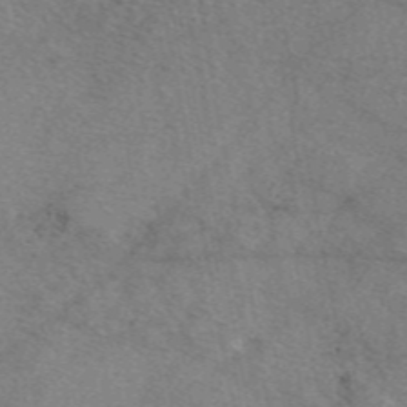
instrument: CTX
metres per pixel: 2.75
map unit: eAb
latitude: 48.3656
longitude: 110.5951
